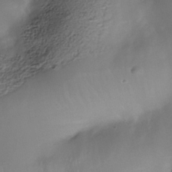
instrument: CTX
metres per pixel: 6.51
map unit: Nhe
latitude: -35.1998
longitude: -131.1404
